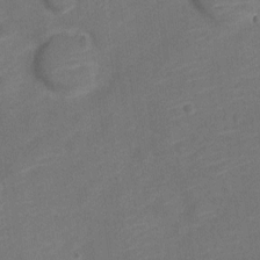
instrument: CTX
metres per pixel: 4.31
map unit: Nve
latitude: -18.9353
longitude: 108.8975
